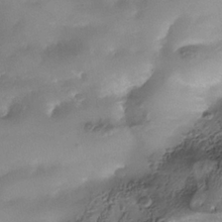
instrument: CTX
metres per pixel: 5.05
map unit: Nhe
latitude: -37.6155
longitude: -119.2348
